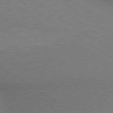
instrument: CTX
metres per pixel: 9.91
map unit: lApd
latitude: 80.2711
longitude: 129.9178
